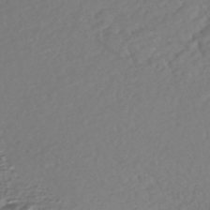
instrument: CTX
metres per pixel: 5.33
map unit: Nhe
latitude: -46.7085
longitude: -172.6301
